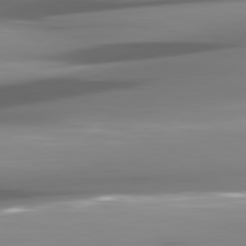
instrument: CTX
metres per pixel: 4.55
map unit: lApd
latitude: 81.2537
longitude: -145.5749
